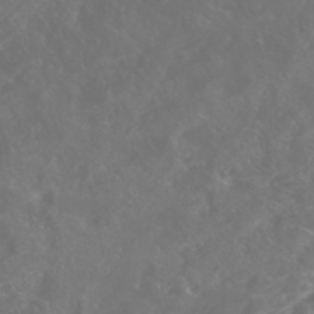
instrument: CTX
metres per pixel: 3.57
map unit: Nhe
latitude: -46.4062
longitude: 153.2376
